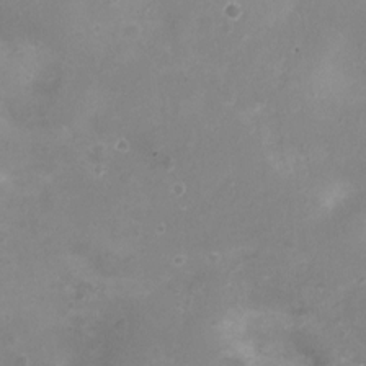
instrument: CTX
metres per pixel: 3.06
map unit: Nhu
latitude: 4.6490
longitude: -17.5560
